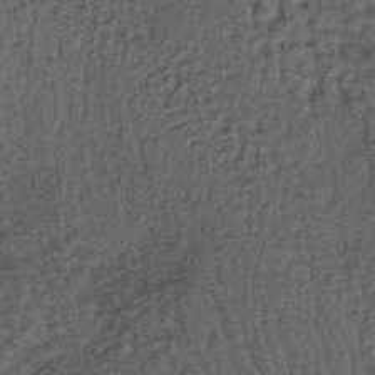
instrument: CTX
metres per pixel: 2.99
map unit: lHb
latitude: -39.6533
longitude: 65.7667
